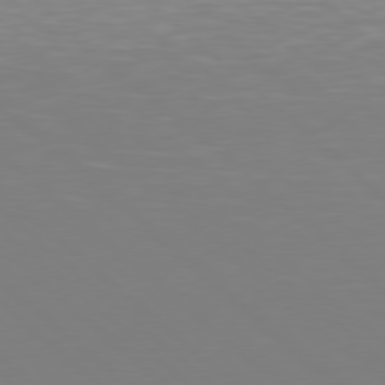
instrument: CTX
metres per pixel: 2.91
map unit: Hpe
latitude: 78.2334
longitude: -170.7624
